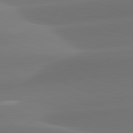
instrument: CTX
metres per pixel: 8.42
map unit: lApd
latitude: 81.9150
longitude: -162.2712
